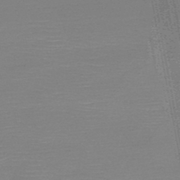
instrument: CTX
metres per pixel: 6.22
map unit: HNb
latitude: -48.3684
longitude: -42.9514
